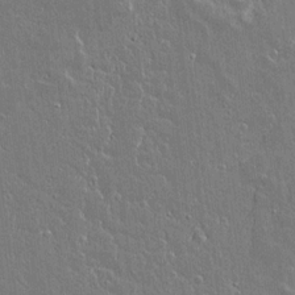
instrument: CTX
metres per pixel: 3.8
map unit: lAvf
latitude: 14.6113
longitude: -127.8017
